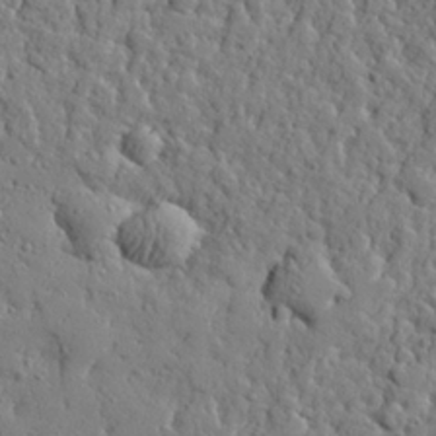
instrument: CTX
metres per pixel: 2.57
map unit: eHh
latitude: 27.1781
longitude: -78.0633
